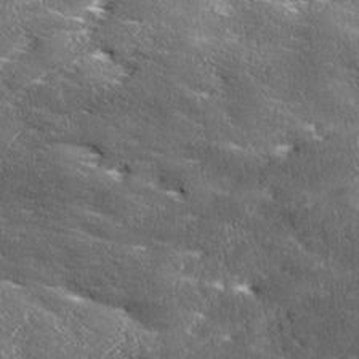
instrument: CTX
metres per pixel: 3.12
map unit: Ave
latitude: 17.6316
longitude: -137.4805
